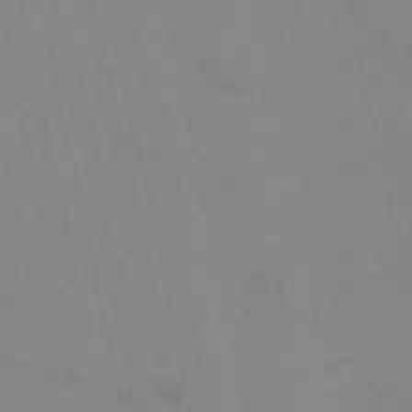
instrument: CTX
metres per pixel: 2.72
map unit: HNb
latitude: -52.7274
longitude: -47.1215
